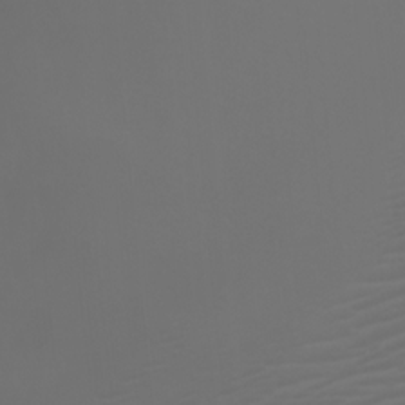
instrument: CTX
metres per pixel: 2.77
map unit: Htu
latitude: -0.6330
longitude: -76.7813
